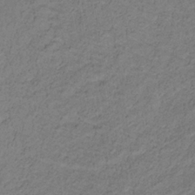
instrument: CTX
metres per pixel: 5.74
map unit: lHb
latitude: -32.7652
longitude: 66.1417
